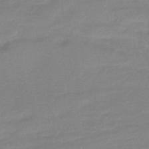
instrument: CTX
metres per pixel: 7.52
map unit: eHb
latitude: -44.9542
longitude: 89.8233
